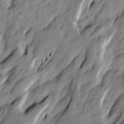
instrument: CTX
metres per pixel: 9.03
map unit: Htu
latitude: -4.4818
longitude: -176.1766
